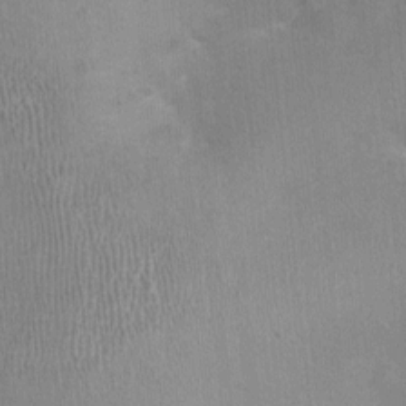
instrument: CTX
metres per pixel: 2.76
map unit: Nhu
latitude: -0.7464
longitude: -15.0837
